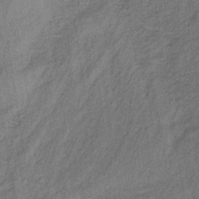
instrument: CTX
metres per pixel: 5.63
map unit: lHb
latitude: -35.2565
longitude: 71.0864
